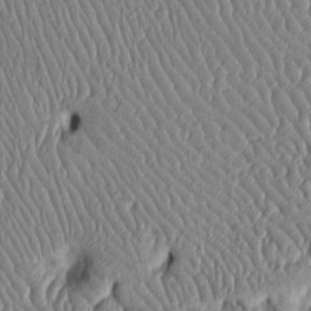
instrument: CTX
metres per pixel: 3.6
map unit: Htu
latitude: -6.1983
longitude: 156.3495
